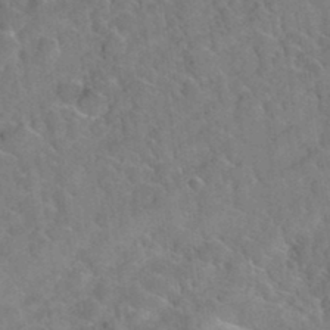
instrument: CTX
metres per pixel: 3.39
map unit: Hto
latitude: 35.5938
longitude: -48.5168
